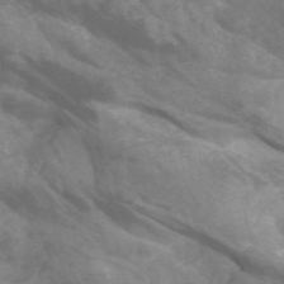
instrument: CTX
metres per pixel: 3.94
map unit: HNhu
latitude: -47.8044
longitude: 28.1984
